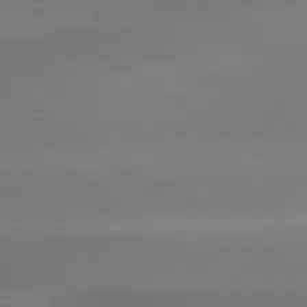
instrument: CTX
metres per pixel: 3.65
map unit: lApd
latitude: 79.6505
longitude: -134.7624
